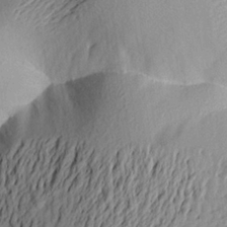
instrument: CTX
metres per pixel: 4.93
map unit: Aa
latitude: 23.8961
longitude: -150.0633
